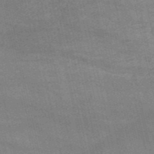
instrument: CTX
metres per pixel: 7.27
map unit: HNb
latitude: -52.9730
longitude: -39.7072
